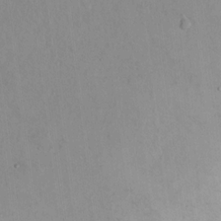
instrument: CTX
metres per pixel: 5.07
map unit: Nhu
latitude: 13.9339
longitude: -37.1403
